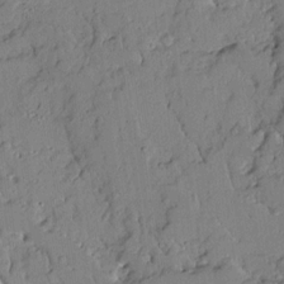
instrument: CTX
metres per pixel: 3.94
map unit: Ave
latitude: 13.5938
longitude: -132.2145
